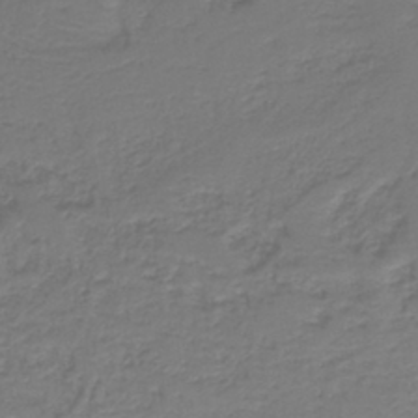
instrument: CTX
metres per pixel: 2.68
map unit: HNb
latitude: -39.4077
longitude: 49.9745
